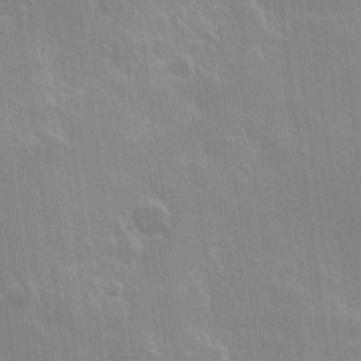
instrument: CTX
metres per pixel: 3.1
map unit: Hve
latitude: 23.3104
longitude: 146.9164
